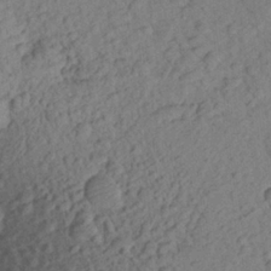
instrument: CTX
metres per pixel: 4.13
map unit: Aa
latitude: 23.5938
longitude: -148.0255
